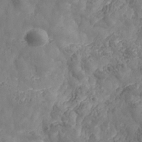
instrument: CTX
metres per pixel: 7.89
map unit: Nhe
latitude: -37.5021
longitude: 138.8408
